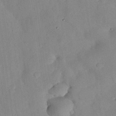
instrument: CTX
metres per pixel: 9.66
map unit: Nhu
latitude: 27.8961
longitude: -71.7449
